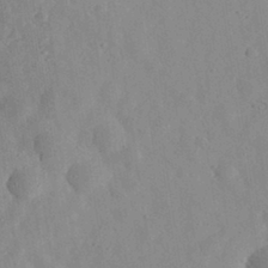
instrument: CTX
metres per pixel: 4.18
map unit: eHh
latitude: 32.9703
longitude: -78.4412
